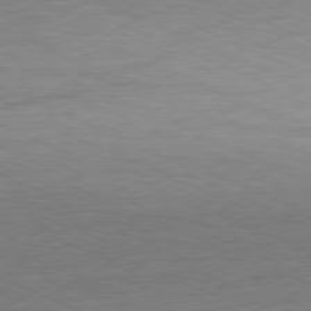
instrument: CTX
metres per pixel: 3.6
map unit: Ap
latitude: -81.8045
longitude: -84.6113
